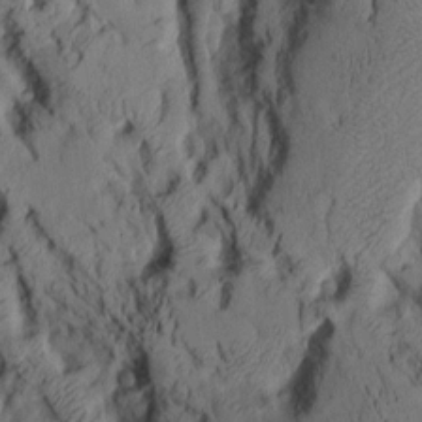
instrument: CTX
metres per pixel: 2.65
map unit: Aa
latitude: 8.4034
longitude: -127.3482
